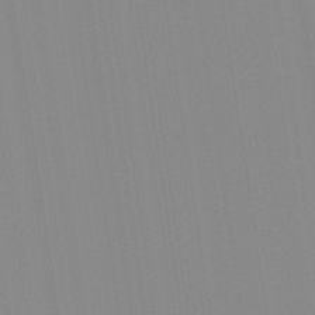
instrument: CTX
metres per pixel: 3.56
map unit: Aa
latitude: 32.3845
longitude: -142.7246
